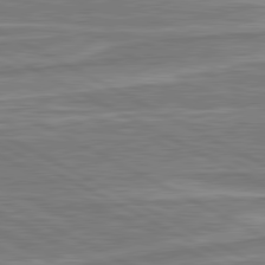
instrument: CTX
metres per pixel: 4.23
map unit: lApd
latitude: 81.1592
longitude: -173.3859
